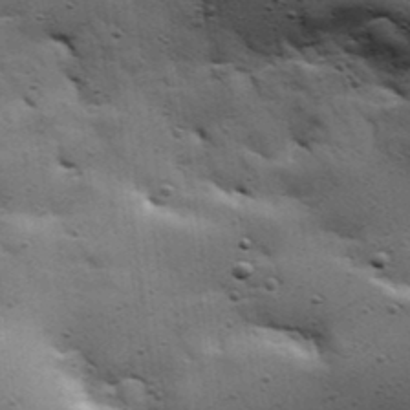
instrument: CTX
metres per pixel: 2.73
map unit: Hve
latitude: 23.9528
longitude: -96.3089
